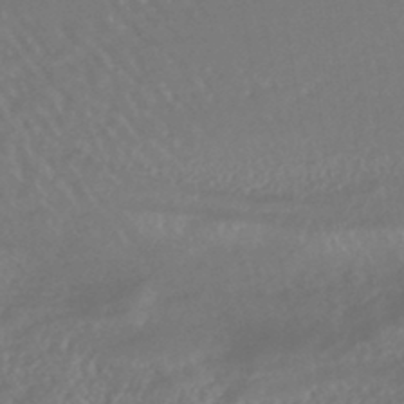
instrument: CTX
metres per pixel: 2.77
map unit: lHb
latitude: -43.3698
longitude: 75.6155
